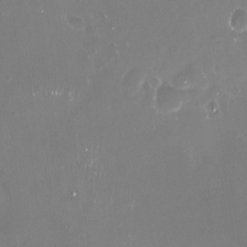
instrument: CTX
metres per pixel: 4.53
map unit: Nve
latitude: -18.4251
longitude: -60.1389
